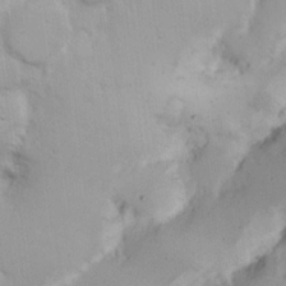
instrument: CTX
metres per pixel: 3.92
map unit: Nhu
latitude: 17.7072
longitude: -73.7828
